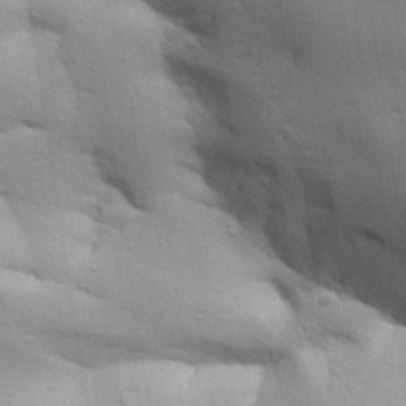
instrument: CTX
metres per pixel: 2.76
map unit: Aa
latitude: 32.8380
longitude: -144.8758
